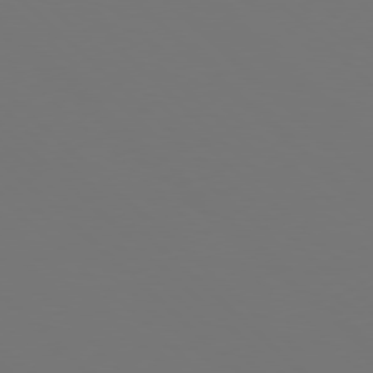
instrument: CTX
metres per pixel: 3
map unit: Hpe
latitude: 77.6316
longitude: -171.8205
